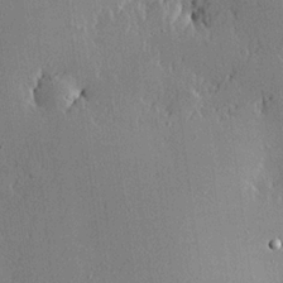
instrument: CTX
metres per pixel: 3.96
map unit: lHvf
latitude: 21.0459
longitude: 143.9367
